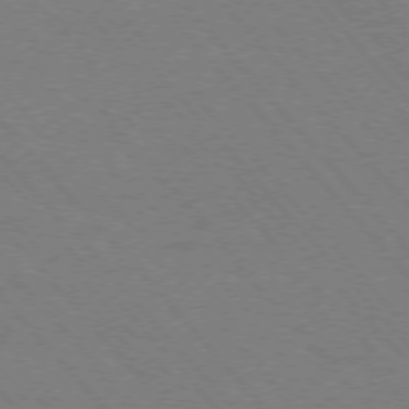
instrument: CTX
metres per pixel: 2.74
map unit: Hpe
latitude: -76.7085
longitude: -13.4049
